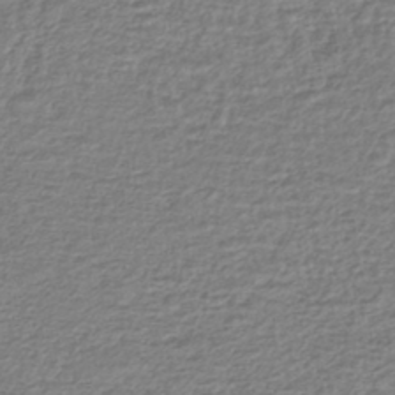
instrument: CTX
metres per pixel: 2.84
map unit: lHb
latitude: -41.1431
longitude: 70.2173
